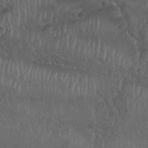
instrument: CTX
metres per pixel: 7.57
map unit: Nhu
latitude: 29.4237
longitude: -53.8206
